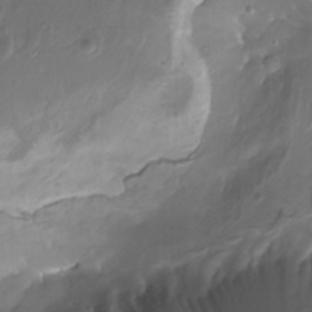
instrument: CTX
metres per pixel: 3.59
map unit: Nhu
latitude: -9.4265
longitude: -76.8380
